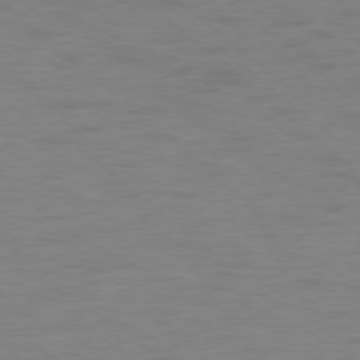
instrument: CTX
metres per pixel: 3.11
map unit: Ap
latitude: -78.5007
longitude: -68.1389
